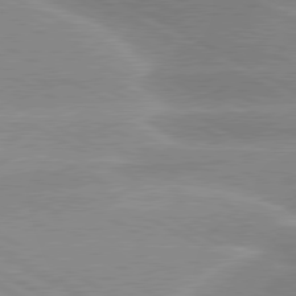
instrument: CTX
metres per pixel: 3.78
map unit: lApd
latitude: 80.2522
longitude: -135.0836
